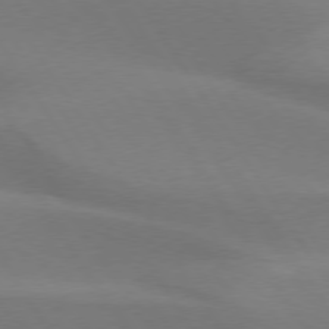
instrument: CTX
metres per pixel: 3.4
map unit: lApd
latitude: 75.3104
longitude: -66.4223
